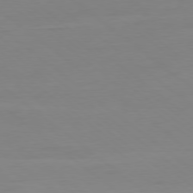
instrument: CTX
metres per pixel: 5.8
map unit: Ap
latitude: -78.7274
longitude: -76.6112
